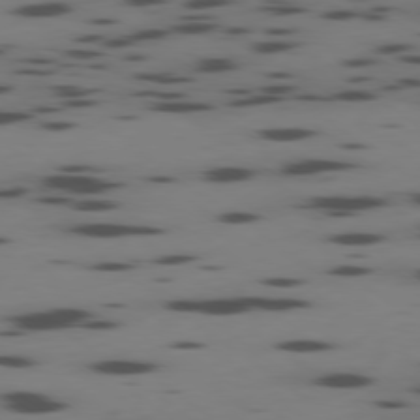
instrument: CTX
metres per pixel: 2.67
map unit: Ap
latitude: -79.1053
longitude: -62.7058
